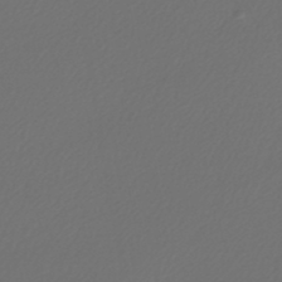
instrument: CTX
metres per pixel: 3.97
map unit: lHb
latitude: -43.8989
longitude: 64.9164
